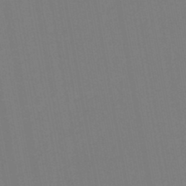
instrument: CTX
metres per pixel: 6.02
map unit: lHb
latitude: -45.1053
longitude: 63.4076
